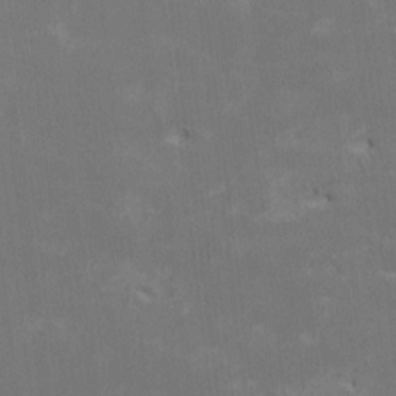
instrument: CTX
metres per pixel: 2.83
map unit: HNhu
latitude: 1.6694
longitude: -5.2348
